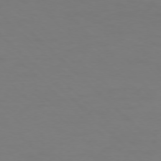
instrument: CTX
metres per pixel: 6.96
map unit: Ap
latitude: -76.0472
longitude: -79.9150
